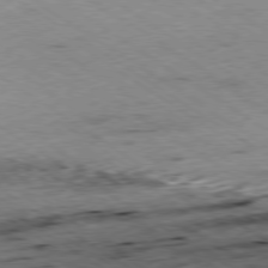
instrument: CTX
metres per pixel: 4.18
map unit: Hpe
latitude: -79.0486
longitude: -20.9892
